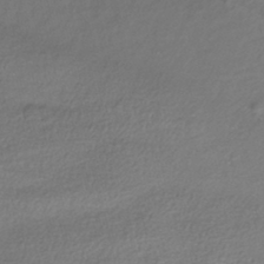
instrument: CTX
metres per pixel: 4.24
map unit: HNhu
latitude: -41.5399
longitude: 94.4062
